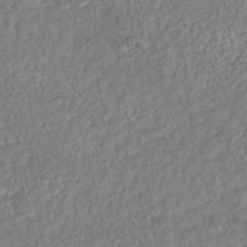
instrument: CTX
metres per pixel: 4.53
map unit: HNhu
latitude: -44.9920
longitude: 103.8989
